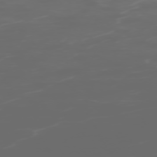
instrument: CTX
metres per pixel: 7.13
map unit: Hpe
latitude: -73.3320
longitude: 5.3131
